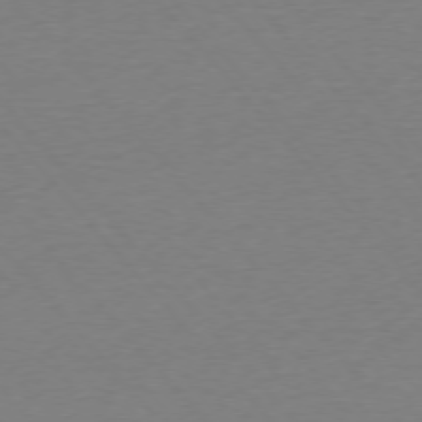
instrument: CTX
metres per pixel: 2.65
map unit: Ap
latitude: -76.0472
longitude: -93.3292
